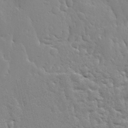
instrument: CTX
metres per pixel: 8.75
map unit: Ave
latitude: 13.0081
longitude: -135.4048
